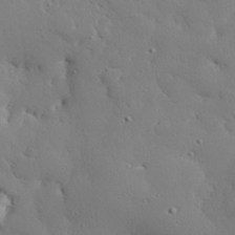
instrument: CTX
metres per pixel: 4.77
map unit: eHh
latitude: 29.4615
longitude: -82.3656
